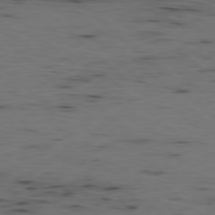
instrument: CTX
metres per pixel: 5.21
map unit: Ap
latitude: -78.0661
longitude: -74.9325
